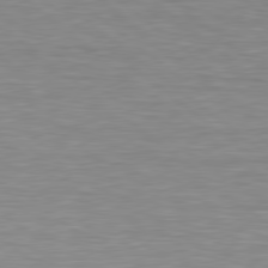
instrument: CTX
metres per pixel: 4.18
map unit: lApd
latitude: 79.4049
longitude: -88.9136
